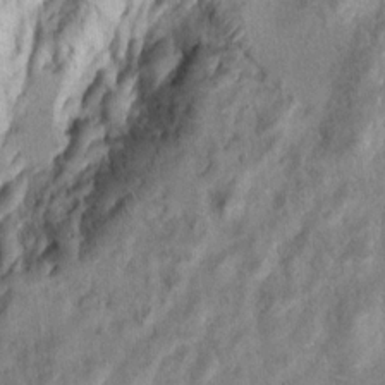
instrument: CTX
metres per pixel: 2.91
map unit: Ht
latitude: 9.1592
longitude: -32.4412
